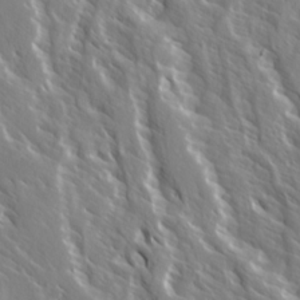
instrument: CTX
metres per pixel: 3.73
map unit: Ave
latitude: 14.7247
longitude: -132.7246
